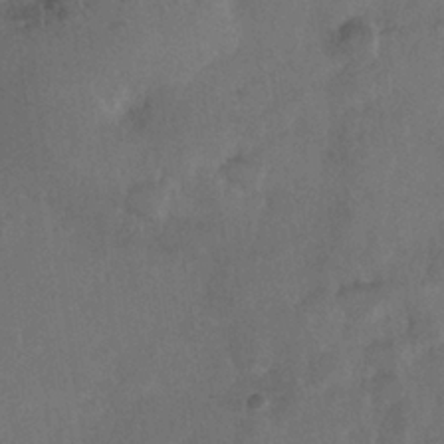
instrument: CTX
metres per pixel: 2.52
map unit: Nhe
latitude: -36.6140
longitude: -176.6679
